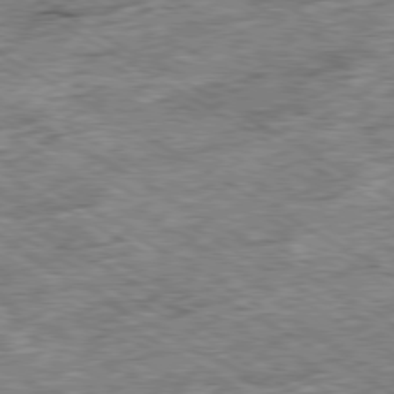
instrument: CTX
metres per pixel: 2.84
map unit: Ap
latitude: -79.9745
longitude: -85.9150
